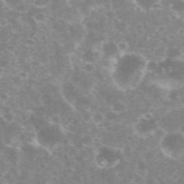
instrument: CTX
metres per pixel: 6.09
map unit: eHh
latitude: 35.7071
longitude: -59.6883
